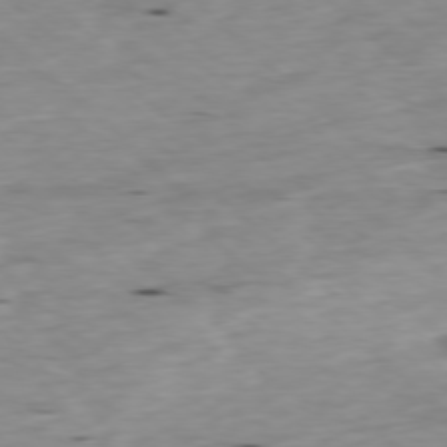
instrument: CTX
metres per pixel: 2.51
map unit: Ap
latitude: -77.9367
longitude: -89.0648
